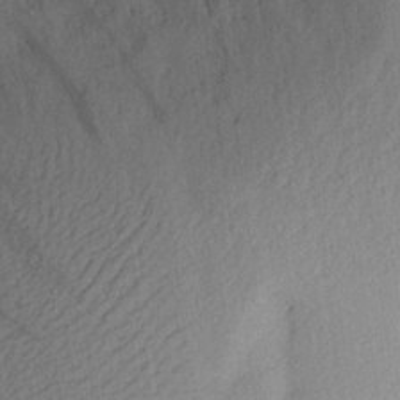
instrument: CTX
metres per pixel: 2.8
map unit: Aa
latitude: 28.2144
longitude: -145.5938
